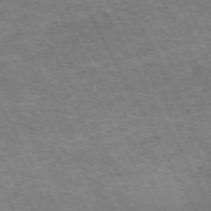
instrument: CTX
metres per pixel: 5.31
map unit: Hpe
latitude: -72.0094
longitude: 12.1039
